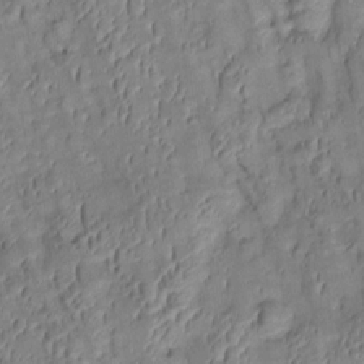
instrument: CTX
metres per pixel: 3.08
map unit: Htu
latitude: 1.0458
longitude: 148.7652
